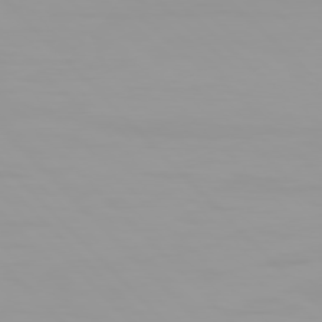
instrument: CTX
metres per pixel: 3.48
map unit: Hpe
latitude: 77.5938
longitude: -140.2333
